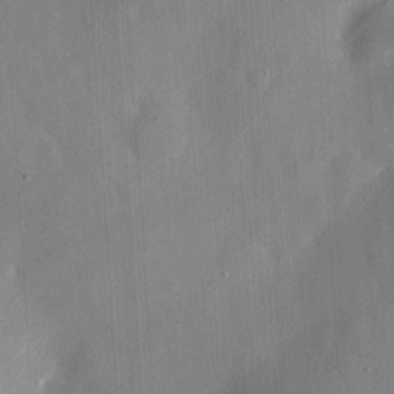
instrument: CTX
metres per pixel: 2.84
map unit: eHh
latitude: 4.5357
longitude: -68.7246
